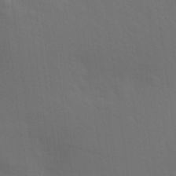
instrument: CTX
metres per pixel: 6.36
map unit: Aa
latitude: 27.0836
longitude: -145.8205
